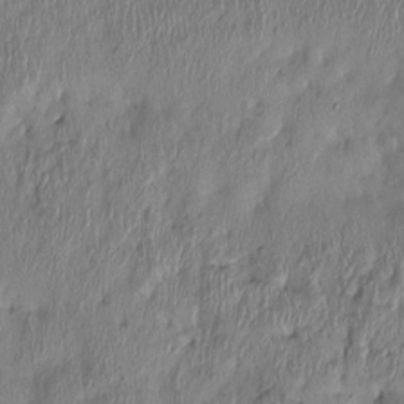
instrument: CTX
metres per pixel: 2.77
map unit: Nhu
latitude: -1.2376
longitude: -14.6491
